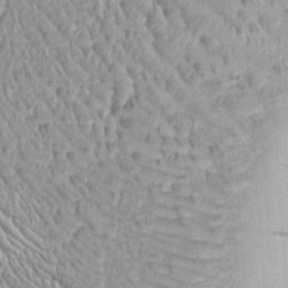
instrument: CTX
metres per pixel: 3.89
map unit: Htu
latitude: -4.7085
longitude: 158.2739
